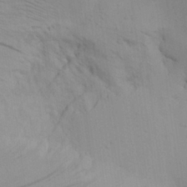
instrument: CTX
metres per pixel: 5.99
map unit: Aa
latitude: 26.9325
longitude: -131.9528
